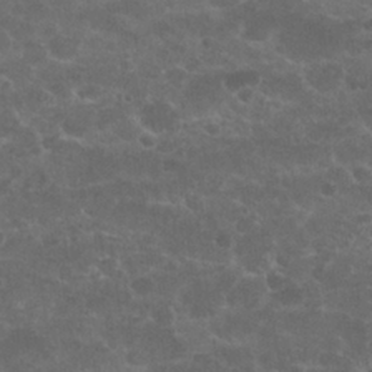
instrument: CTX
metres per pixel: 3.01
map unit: Nhu
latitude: 26.3467
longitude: -51.1025
